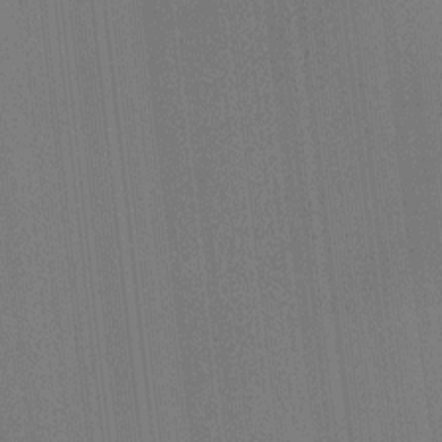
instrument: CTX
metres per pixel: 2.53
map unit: Ht
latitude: -6.2550
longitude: -27.6316
